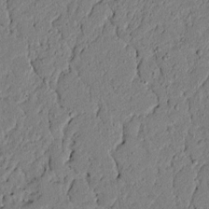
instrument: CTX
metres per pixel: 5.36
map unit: lAvf
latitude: 5.5938
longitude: 167.2376
